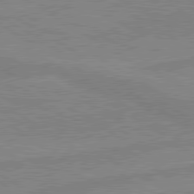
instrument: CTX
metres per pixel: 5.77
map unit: lApd
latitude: 80.2145
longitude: -175.4615
